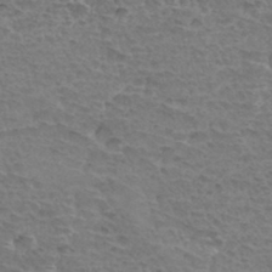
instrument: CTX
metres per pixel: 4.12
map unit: Hto
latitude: 34.0633
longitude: -44.8569
